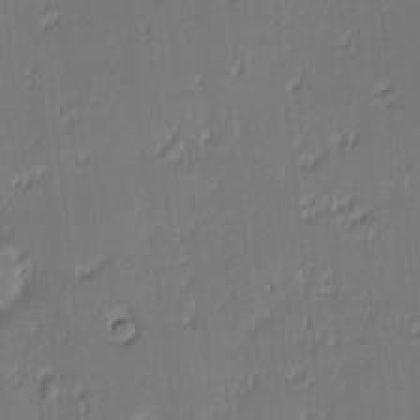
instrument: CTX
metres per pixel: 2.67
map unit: eHh
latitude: -3.3131
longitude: -82.4978
